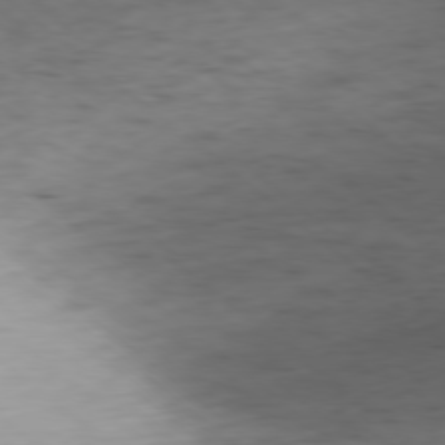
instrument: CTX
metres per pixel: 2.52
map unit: Ap
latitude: -78.7085
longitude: -59.8961
